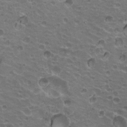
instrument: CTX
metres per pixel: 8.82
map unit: Hto
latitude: 20.3656
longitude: -32.1956
